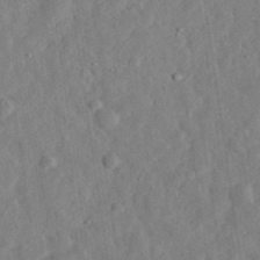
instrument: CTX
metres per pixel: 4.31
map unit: eHh
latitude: 33.1214
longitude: -75.8394
